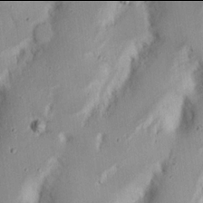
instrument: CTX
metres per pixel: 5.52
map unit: Nhu
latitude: 17.9906
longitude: -73.6316
